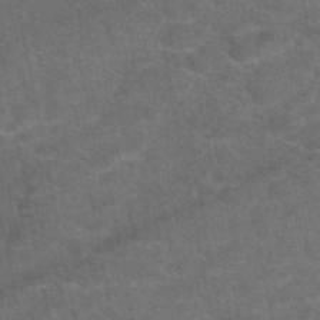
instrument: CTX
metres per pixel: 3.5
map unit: eAb
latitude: 47.8017
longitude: 112.8975
